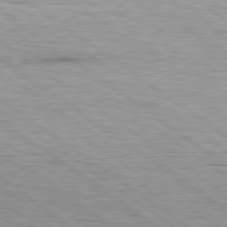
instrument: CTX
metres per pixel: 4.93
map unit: Hpe
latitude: 79.2348
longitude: -154.9325
